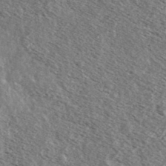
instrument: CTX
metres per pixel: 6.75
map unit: Ave
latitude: 38.4979
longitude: -108.9135
